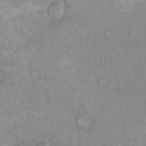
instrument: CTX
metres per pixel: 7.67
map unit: Hto
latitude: 14.2901
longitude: -61.5560
